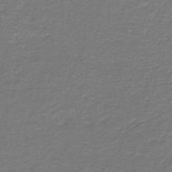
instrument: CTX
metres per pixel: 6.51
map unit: lHb
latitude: -43.5966
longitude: 56.9730
